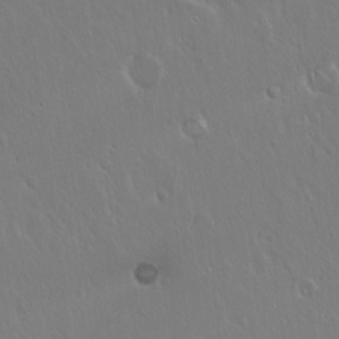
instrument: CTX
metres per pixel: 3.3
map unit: Hto
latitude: 17.5938
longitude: -56.8568
